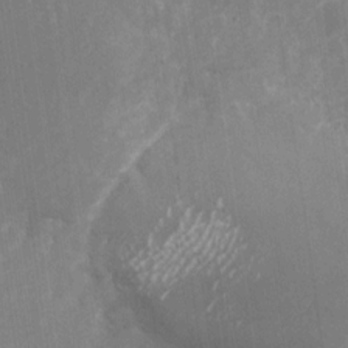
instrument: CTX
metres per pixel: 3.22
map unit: Nhu
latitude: -27.5777
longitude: -74.8191
